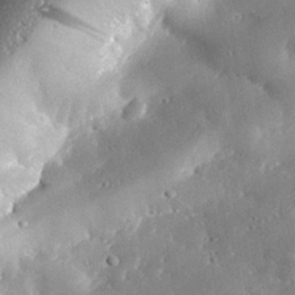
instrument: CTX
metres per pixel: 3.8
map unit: lHvf
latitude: 32.0633
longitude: -84.9136
